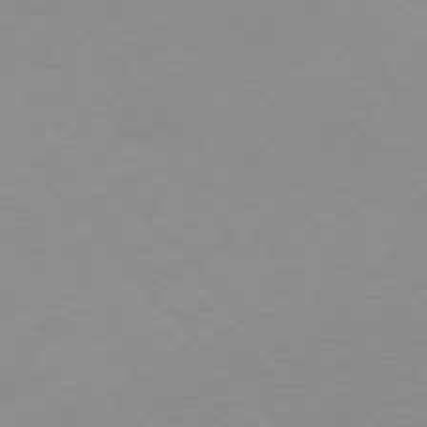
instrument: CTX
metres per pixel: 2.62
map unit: Ap
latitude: -76.8975
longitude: -64.3467
